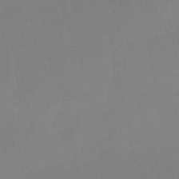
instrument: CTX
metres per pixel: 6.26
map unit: lHb
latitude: -49.0676
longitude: 80.5952
